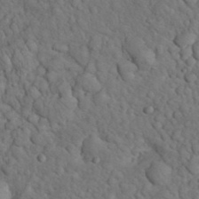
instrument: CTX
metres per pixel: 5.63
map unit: eHh
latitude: 32.9703
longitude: -66.7057
